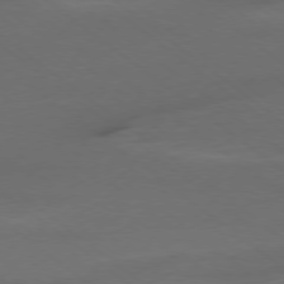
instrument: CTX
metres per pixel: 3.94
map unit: Ap
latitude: -78.9730
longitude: -56.1766
